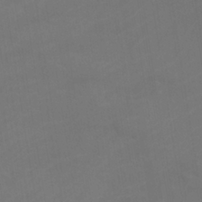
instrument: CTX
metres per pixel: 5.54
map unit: Htu
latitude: -11.0864
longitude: -71.8394
